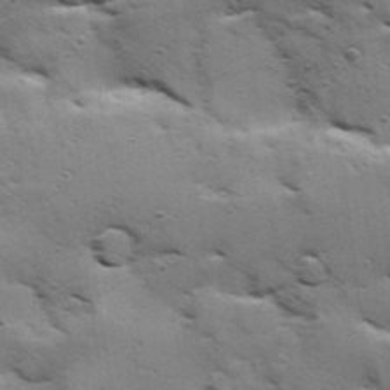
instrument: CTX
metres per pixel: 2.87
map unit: Hve
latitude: 24.0255
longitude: -96.2145
